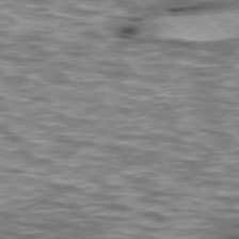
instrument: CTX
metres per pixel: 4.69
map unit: lApd
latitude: 76.5734
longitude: -49.8961
